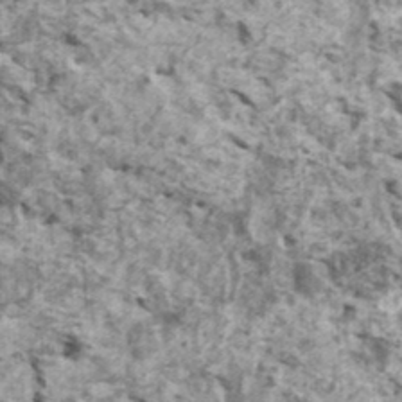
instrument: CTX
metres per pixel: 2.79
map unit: HNhu
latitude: 2.0255
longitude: 4.8597
